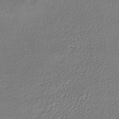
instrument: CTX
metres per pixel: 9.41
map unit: HNhu
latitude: -47.0864
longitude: 102.1795
